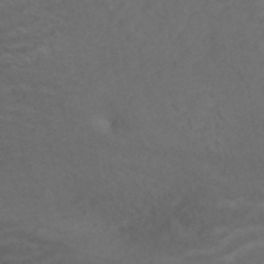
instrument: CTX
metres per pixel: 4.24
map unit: ANa
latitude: 42.9892
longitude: 28.1228
